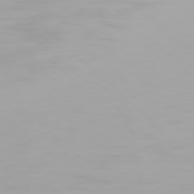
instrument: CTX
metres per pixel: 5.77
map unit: Hpe
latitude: 77.3859
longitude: -163.1592
